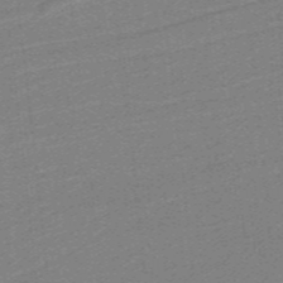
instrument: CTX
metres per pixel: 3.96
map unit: lHb
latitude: -39.3132
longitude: 54.1039
